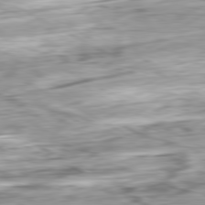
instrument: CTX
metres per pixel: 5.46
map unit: Ap
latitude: -81.1809
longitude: -67.6316
